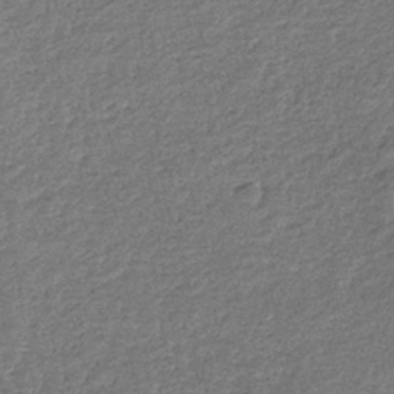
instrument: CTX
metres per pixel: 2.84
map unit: eHb
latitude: -36.2361
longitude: 78.8408
